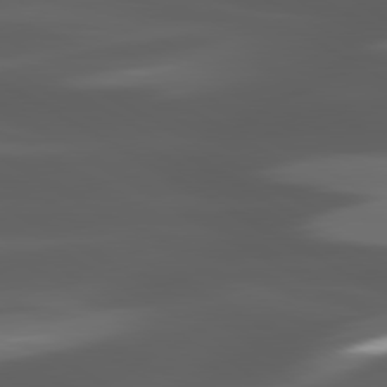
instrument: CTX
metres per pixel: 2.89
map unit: lApd
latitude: 80.4223
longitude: -144.0822
